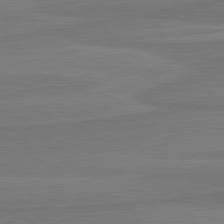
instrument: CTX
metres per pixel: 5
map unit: lApd
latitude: 81.6694
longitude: 168.8219
